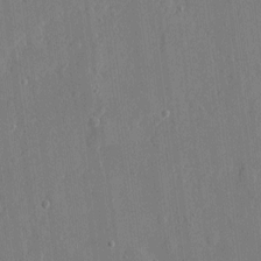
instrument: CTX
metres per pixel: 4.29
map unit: eHh
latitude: 5.6505
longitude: -72.7058
